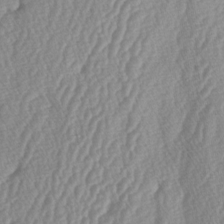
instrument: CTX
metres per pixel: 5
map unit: lAa
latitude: -5.2942
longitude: -129.7072
